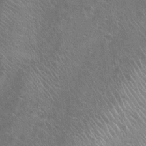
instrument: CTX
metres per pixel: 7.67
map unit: Nhu
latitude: 1.4993
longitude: -17.6693
